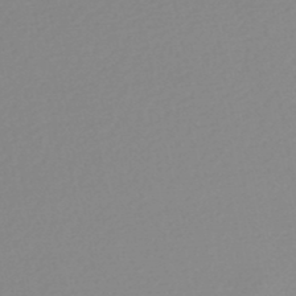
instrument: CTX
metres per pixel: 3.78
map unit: lHb
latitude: -48.1039
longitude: 65.3321
